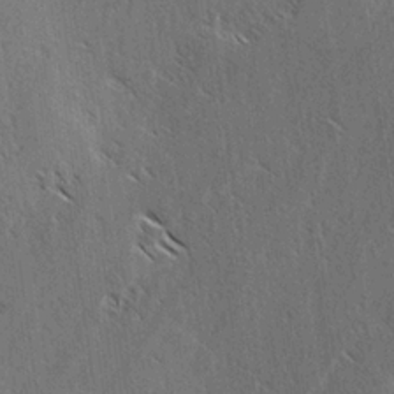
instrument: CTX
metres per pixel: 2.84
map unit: lAvf
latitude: -4.0094
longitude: -114.5167
